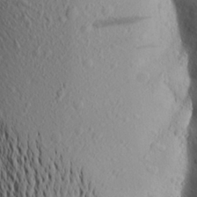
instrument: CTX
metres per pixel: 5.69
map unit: Aa
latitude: 18.1011
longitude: -148.2145
